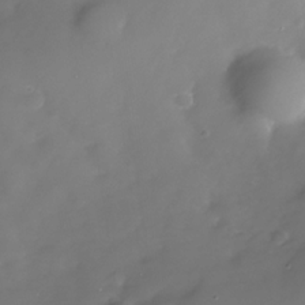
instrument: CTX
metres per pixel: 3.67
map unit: Nhe
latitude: -32.9920
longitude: -88.6680
